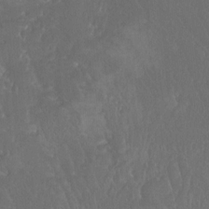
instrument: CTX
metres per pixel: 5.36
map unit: Htu
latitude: -11.5399
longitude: -73.5938
